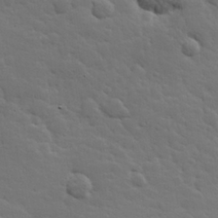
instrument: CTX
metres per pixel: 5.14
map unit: Hve
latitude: 25.9717
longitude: 144.6330
